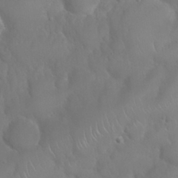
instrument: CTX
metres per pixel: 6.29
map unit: Nhu
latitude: 25.0080
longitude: -61.7071
